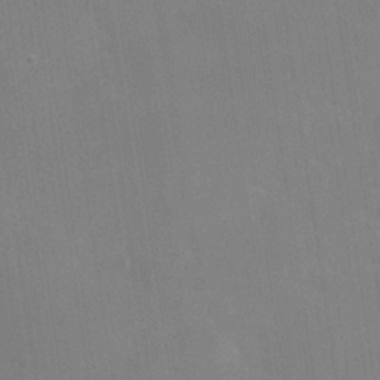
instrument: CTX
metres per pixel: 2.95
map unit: Nhe
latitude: -28.8786
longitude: -110.0822
